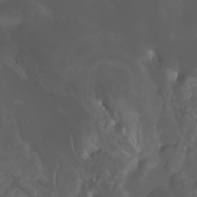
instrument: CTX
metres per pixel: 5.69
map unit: Htu
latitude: -5.3698
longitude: -89.6127
